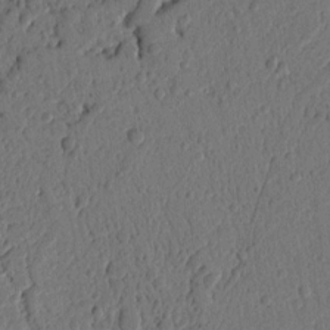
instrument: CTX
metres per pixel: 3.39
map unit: Ht
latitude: 9.7072
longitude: -77.7638
